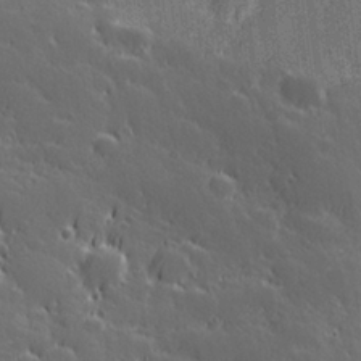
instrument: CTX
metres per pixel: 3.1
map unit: Hve
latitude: 27.0836
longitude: 144.5574
